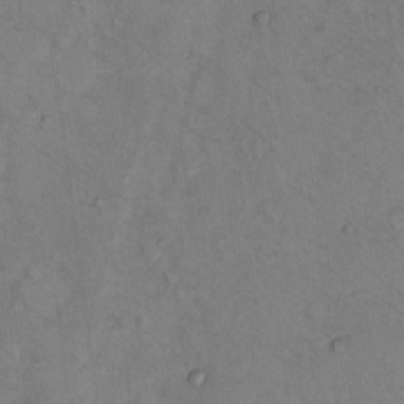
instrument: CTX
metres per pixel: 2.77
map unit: Hto
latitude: 7.6505
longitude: -60.1200
